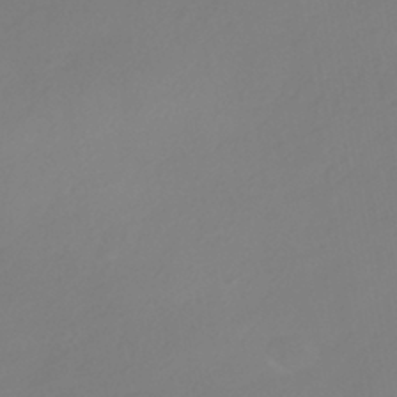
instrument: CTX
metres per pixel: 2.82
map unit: HNhu
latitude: -41.5966
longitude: 106.8030
